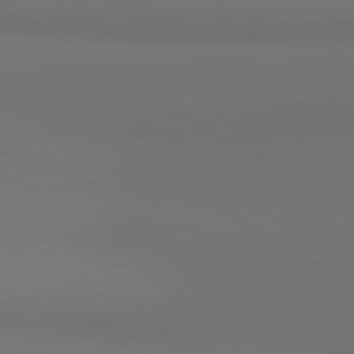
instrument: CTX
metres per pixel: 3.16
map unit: lApd
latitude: 81.2537
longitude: 152.1794
